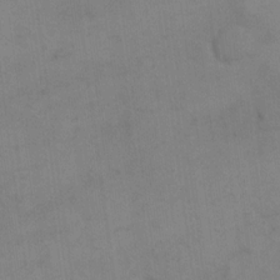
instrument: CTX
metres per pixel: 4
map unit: eHh
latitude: 17.8017
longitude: -66.3845
